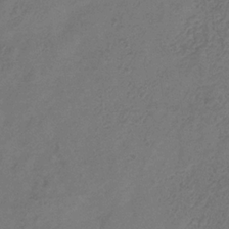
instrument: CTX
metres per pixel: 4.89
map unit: Hve
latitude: -34.4062
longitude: 90.4440
